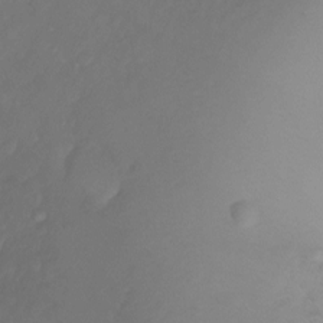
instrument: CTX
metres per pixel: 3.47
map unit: Ht
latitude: -10.3306
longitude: -36.0822
